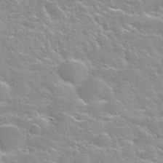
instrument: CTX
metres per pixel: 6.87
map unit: Nhu
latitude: 28.2144
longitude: -53.3104
